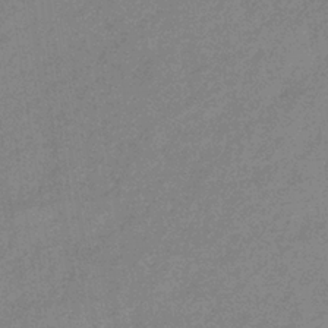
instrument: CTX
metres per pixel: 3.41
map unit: eHb
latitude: -36.9163
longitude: 76.7841
